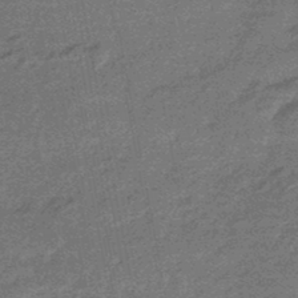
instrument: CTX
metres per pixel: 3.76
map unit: eHb
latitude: -45.7100
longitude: 88.9730
